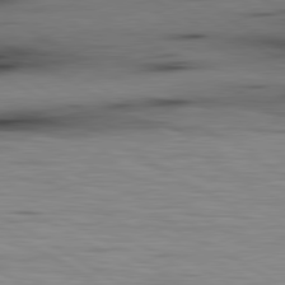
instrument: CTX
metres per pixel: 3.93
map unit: lApd
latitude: 80.0444
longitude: 160.0283
